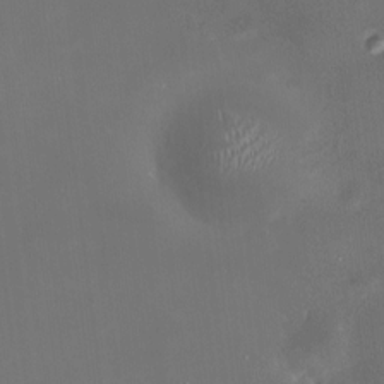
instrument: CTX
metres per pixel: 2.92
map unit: HNhu
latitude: 6.8380
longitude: 9.0108
